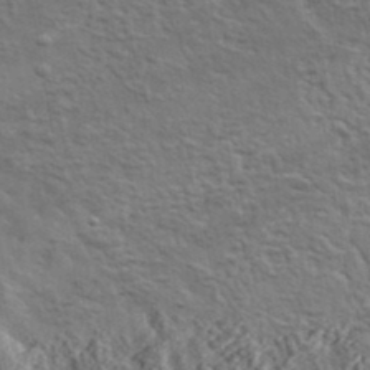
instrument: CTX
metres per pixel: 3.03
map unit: lHvf
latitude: 37.5749
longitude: -89.3482
